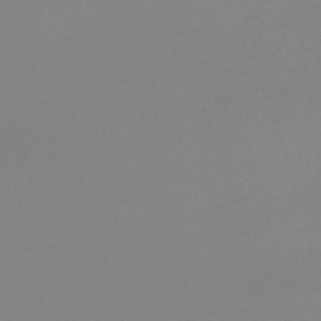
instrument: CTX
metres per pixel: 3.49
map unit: eHh
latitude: -61.8044
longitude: 52.3684
